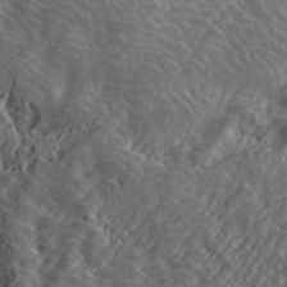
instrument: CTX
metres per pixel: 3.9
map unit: ANa
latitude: 40.4789
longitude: 20.9541
